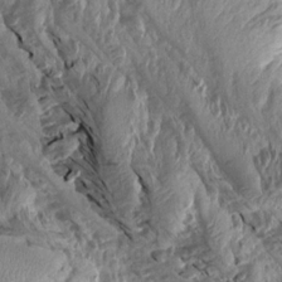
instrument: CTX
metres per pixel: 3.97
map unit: Aa
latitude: 14.8191
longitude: -144.2333
